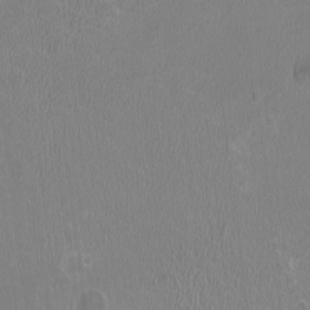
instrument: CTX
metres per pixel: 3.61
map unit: HNhu
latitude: -2.5573
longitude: -0.5357
